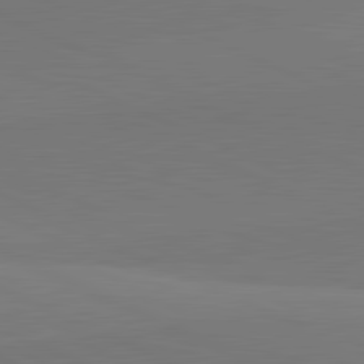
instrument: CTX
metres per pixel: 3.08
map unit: lApd
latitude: 81.8583
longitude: 151.1053
